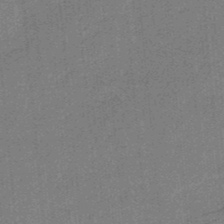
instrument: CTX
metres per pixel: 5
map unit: HNb
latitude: -34.8219
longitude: 57.3698
